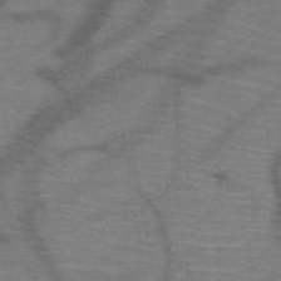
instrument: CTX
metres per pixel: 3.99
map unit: HNb
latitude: -50.1984
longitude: -45.0080
